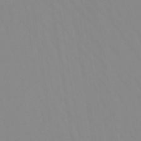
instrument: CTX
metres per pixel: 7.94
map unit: lHb
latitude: -48.4251
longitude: 74.1795
